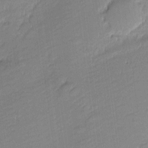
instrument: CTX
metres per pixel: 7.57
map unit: eHh
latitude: -2.6896
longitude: -82.2333
